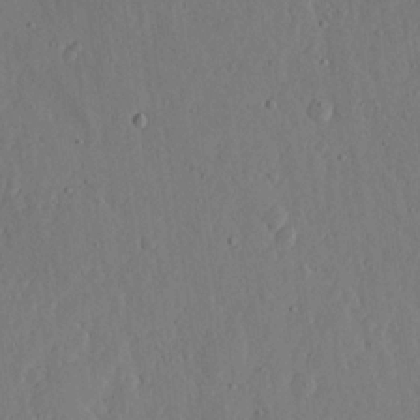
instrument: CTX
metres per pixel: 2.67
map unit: lHvf
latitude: 19.4615
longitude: -115.2348
